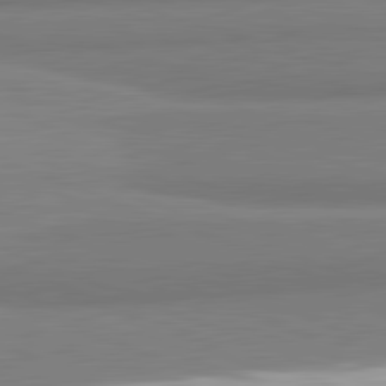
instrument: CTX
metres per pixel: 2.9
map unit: lApd
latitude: 82.1011
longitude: 173.2565
